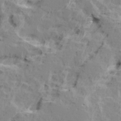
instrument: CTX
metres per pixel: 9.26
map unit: Ave
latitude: 15.9717
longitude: -137.8395
